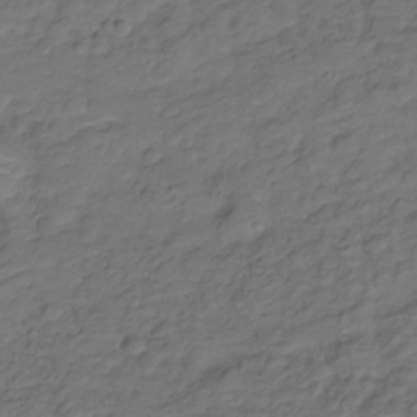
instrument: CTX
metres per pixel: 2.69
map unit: Hve
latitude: -28.1606
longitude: 91.6344
